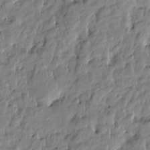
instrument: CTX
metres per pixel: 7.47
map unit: Htu
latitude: -4.5573
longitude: 177.1620
